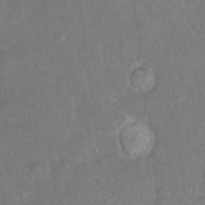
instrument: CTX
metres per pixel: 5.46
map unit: Hto
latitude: 15.0648
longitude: -40.3467
